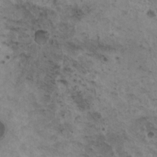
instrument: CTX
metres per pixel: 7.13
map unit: HNhu
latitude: 3.4993
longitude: 4.4629
